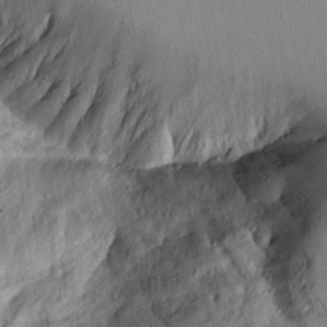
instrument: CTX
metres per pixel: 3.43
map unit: Ave
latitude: 14.0444
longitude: -131.4049
